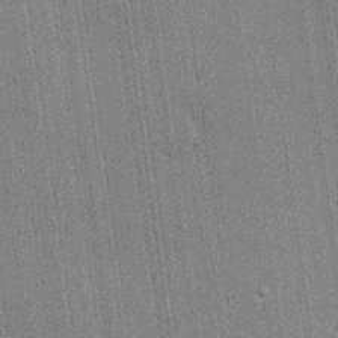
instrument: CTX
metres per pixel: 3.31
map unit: lHvf
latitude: 19.2348
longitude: 142.5006
